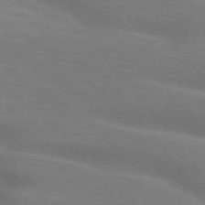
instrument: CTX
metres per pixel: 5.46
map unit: lApd
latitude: 75.1214
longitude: -59.5938
